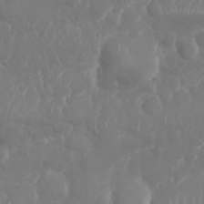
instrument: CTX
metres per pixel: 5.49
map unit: Nhu
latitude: 26.0822
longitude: -61.5371
